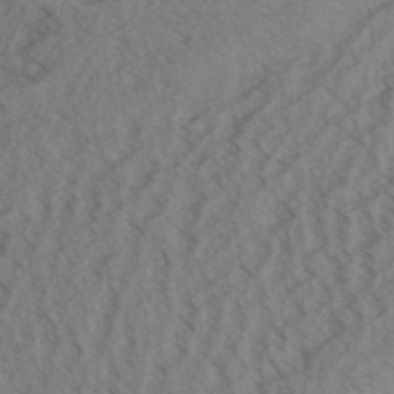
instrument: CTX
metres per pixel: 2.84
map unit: Aa
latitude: 31.1026
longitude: -138.5546
